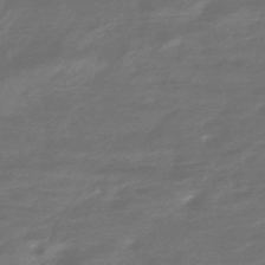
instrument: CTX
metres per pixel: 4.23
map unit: HNhu
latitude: -46.9164
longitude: 90.1039
